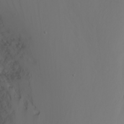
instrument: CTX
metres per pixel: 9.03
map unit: Nhu
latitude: -6.6707
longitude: -84.6302
